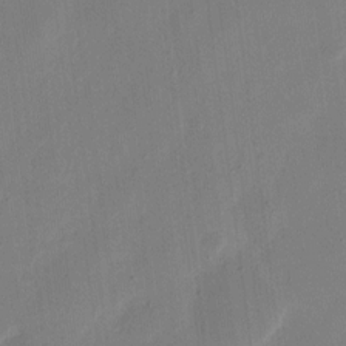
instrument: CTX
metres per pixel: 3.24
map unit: eHh
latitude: 9.9150
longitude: -68.0822
